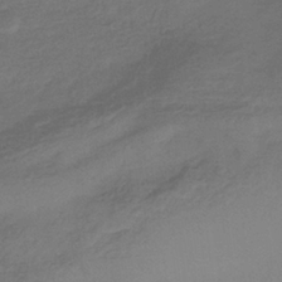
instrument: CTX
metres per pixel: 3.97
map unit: eHb
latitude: -35.6155
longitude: 81.6911
